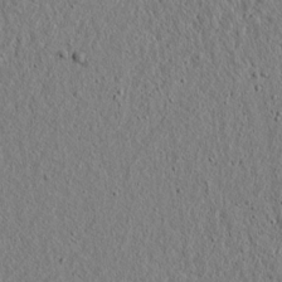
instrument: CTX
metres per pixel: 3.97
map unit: lAvf
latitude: 6.4979
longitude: 167.1431
